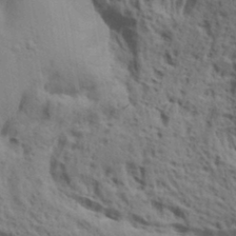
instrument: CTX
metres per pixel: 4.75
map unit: lAa
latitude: 19.1970
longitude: -138.6301
